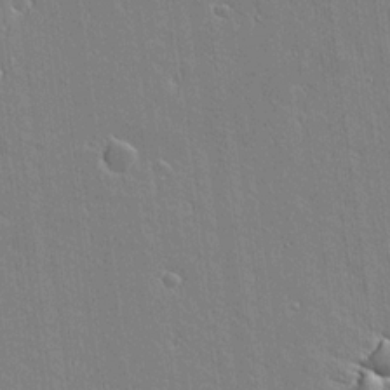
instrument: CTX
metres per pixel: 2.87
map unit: lAvf
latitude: 16.8380
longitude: -127.8583
